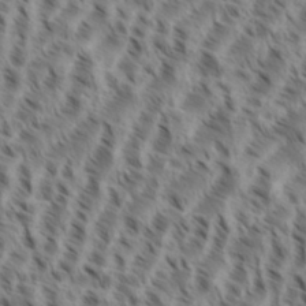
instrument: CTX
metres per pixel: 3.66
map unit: eHh
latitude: 35.2914
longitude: -138.5357
